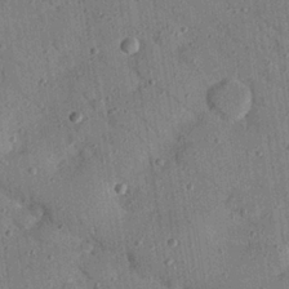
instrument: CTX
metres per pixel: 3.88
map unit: Nhu
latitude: 24.6490
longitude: -73.3860
